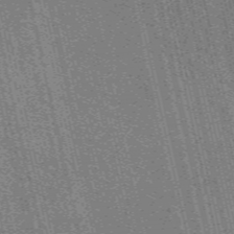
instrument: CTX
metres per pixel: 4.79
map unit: eAb
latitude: 51.2159
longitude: 110.2928
